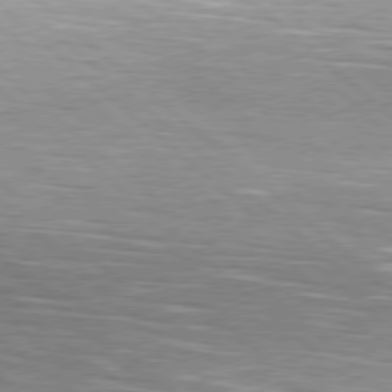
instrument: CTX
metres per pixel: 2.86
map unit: Hpe
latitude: 78.3090
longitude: -139.9906
